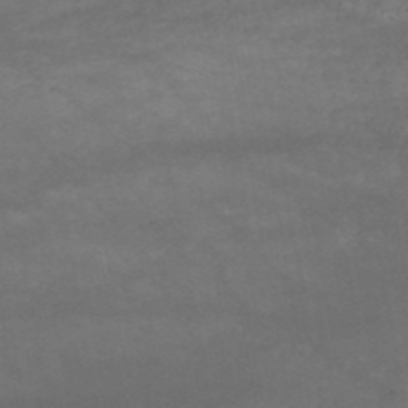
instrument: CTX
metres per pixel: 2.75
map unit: HNb
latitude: -51.6155
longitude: -39.8205
